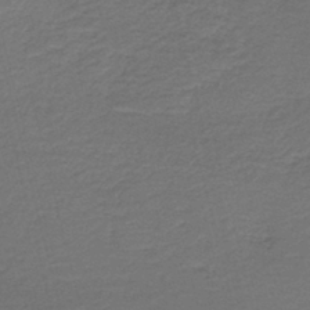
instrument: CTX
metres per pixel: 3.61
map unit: HNb
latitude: -43.1998
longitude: 50.9920
